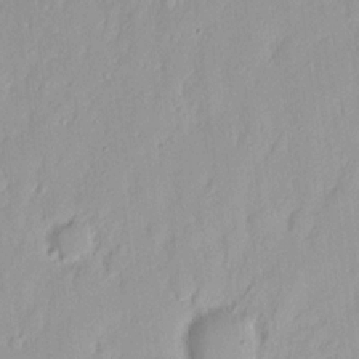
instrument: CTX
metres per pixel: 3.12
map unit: eHh
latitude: 14.6491
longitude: -72.4223
